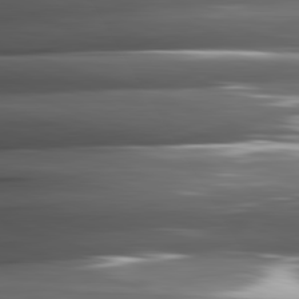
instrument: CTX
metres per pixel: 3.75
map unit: lApd
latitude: 82.2144
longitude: -144.8380
